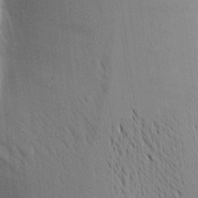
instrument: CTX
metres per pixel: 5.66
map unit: Aa
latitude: 18.3845
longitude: -149.2915
